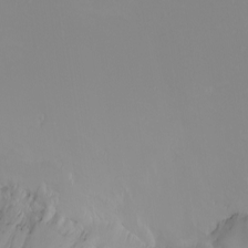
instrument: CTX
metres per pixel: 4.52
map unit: Nhu
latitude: -4.1605
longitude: -86.1767
